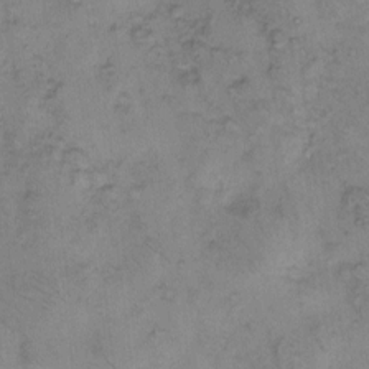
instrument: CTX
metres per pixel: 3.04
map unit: Hto
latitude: 6.6490
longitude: -61.9528
